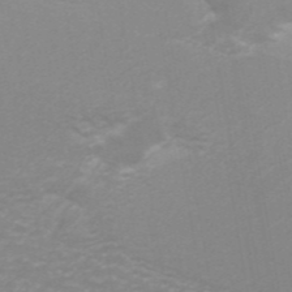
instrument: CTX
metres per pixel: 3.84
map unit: ANa
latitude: 44.8758
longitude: 27.7477
